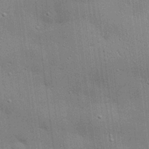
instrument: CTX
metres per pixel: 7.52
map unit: eHh
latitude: 28.4034
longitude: -82.6301
